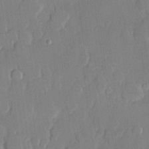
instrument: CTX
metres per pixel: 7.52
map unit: lHvf
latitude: 21.1781
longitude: 146.4062
